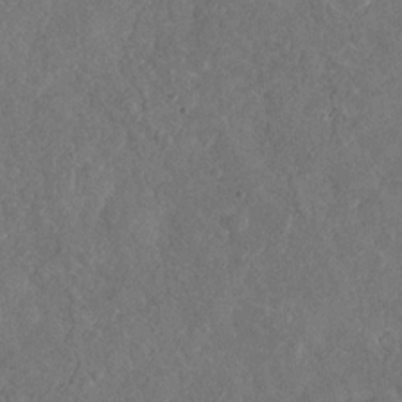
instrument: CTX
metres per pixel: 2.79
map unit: Nhu
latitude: -31.0675
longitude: -60.1200
